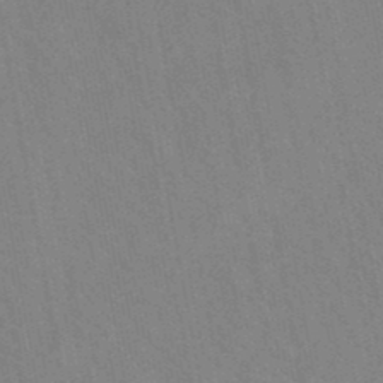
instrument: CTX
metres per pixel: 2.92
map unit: lHb
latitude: -48.1228
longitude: 73.4832
